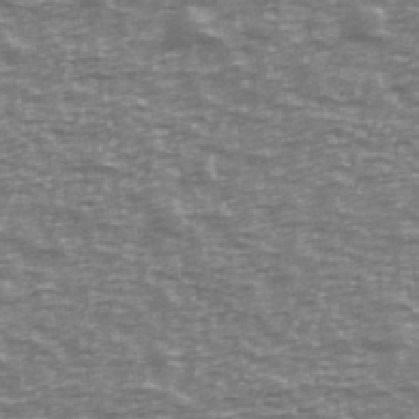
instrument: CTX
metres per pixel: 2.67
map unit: Ave
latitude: 40.1955
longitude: -113.4048
